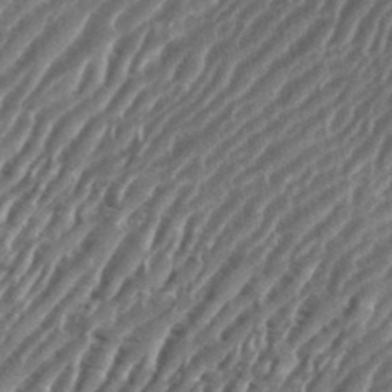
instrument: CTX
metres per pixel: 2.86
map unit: eHh
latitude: 35.9339
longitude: -134.7813
